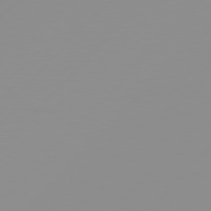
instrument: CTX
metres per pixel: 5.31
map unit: Hpe
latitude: 77.8583
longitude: -139.7072
